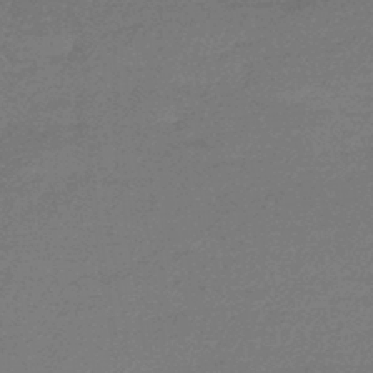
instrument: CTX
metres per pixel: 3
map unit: HNhu
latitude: -44.2173
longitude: 93.1242
